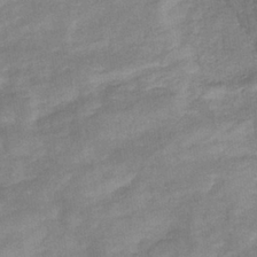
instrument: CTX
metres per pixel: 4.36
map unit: eHb
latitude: -35.3510
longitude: 74.4818
